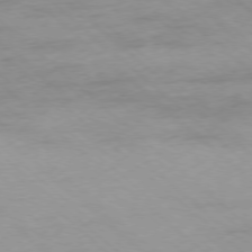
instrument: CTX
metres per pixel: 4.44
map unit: Ap
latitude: -77.5588
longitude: -93.5371
